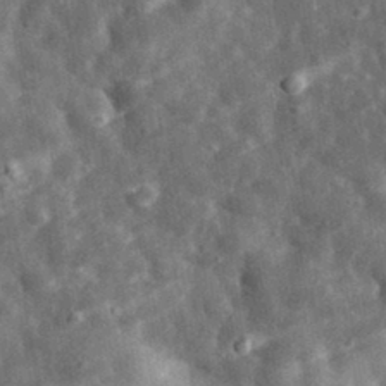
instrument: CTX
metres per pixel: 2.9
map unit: eHh
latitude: 34.1955
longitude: -78.9703
